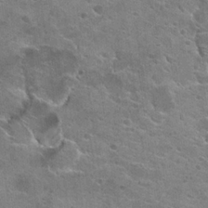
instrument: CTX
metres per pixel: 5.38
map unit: Hto
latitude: 23.3104
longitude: -42.3467
